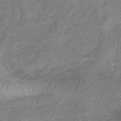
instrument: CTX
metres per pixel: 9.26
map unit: lHb
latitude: -41.0486
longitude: 78.6518
